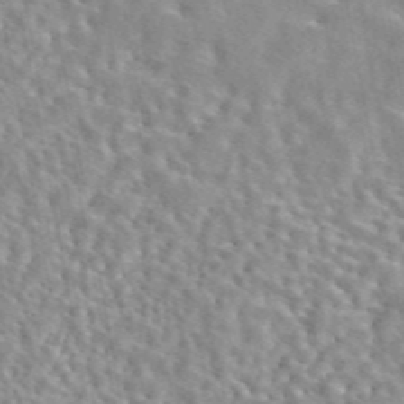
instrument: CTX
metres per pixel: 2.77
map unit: eAb
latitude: 44.2711
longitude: 112.4440
